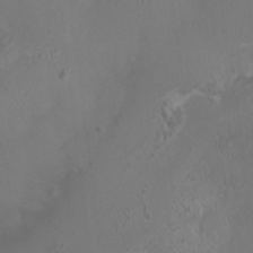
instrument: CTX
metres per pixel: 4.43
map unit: HNhu
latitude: 2.8947
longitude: 6.8408
